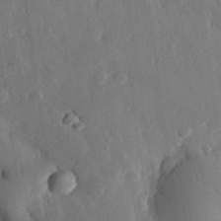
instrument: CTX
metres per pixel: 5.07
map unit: eHh
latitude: 29.0269
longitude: -80.0444
